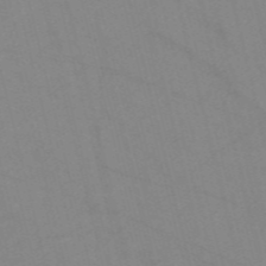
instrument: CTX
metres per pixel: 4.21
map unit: Nve
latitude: -57.0486
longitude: 50.9542
